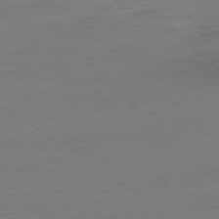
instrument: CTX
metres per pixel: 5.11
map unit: Ap
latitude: -77.7289
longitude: -92.1389
